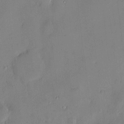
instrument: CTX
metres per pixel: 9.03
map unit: HNhu
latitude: 5.4237
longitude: 10.8786
